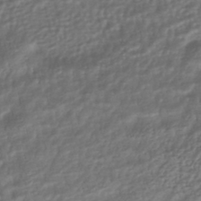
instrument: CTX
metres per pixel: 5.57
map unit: HNhu
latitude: -42.5951
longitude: 94.8030
